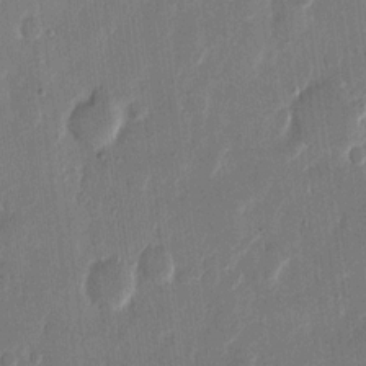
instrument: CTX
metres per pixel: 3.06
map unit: eHh
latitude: 13.1214
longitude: -69.0081
